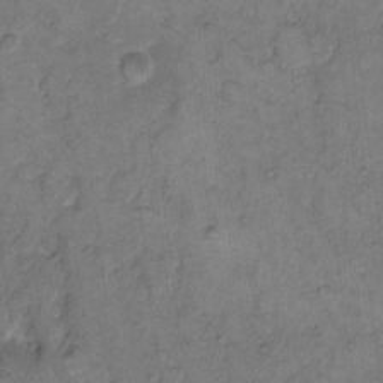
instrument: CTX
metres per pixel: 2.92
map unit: eHh
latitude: 11.4427
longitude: -63.4994
